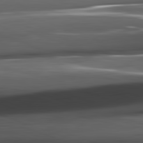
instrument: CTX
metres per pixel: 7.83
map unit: lApd
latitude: 82.1577
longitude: -144.4601
